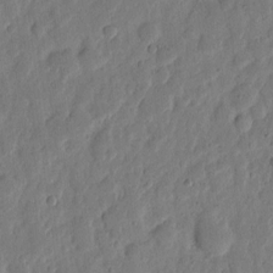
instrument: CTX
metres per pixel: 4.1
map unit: eHh
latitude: 6.6113
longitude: -71.6127
